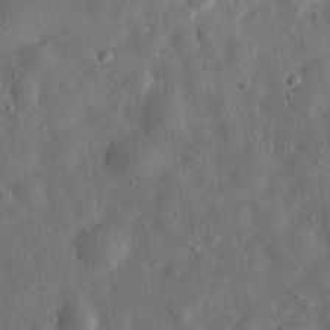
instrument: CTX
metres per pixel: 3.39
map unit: eHh
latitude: 31.8584
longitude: -75.3293
